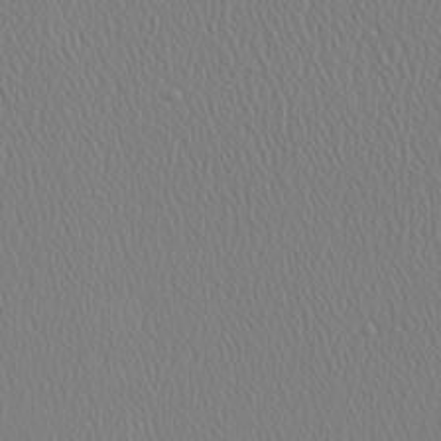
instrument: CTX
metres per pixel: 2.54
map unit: Ave
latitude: 23.8583
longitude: -135.4426
